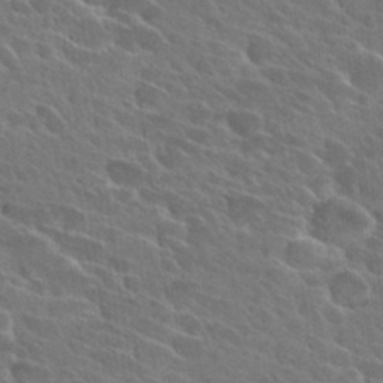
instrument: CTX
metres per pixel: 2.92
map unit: Hto
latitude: 28.2900
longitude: -41.9528
